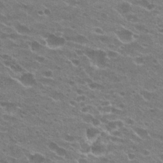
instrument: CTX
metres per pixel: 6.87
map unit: Hto
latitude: 23.4804
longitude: -41.4426
